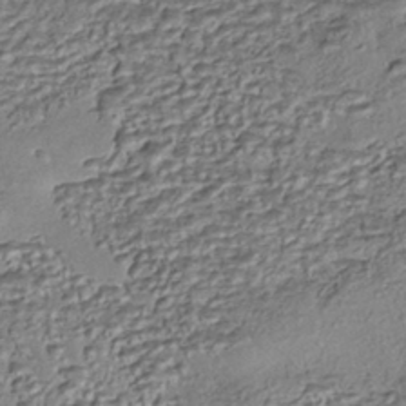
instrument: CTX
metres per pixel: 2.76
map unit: eHh
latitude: -42.5573
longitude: 118.5952
